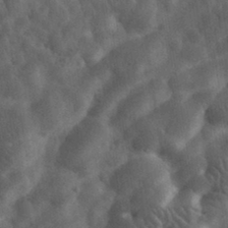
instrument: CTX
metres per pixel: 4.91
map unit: eHh
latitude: 34.1388
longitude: -78.4034
